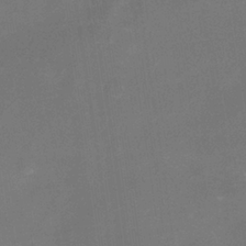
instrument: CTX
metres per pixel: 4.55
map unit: Nhu
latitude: -16.5007
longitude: -56.4978
